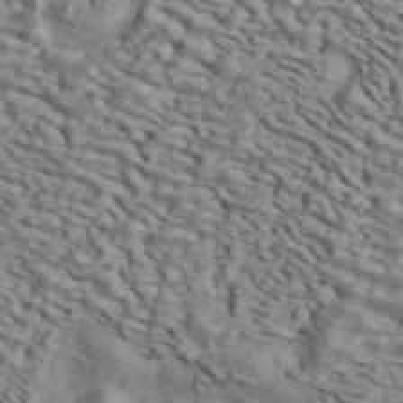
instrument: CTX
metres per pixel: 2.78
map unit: ANa
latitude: 45.1403
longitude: 39.4265
